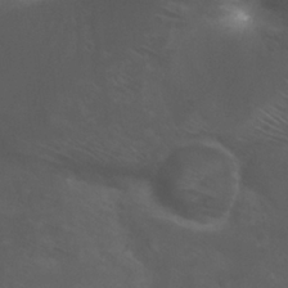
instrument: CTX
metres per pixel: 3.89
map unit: Nhu
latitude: 24.3467
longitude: -52.9703
